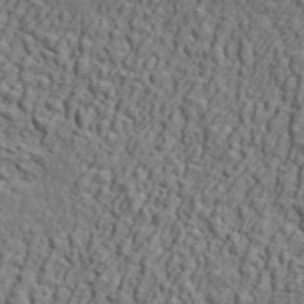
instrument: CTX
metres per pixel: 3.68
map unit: ANa
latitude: 46.7247
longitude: -84.4034
